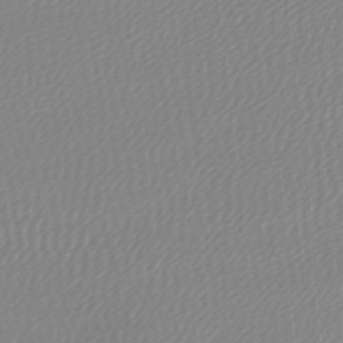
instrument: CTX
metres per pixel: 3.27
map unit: lHb
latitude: -45.2565
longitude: 65.4077
